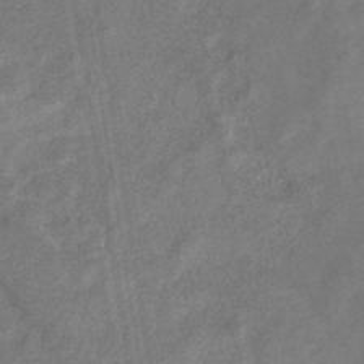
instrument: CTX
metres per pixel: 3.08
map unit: eHb
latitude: -34.8030
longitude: 75.0298
